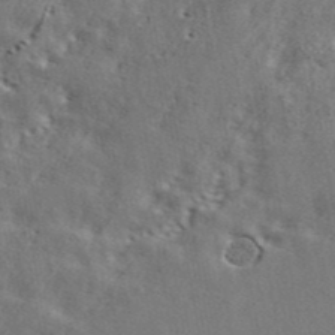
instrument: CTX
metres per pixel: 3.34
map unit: ANa
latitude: 43.5371
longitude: 48.5574
